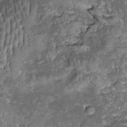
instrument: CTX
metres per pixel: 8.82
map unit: Htu
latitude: 1.4048
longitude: 144.0094
